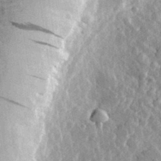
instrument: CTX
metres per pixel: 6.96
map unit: eHh
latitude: 32.4034
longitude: -79.8395
